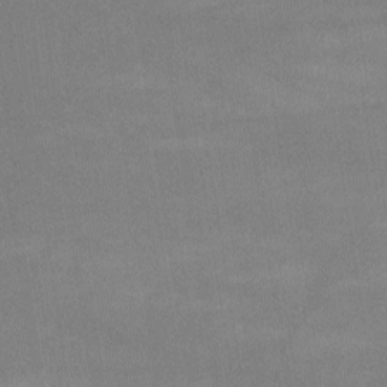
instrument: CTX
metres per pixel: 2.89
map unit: lHvf
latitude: -9.7289
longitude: -101.9717
